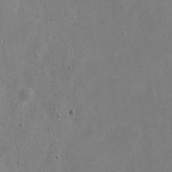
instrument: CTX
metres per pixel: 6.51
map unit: Nve
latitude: -24.1417
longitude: 107.6155
